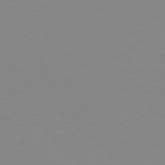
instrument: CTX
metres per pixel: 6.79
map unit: Hpe
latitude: 78.2901
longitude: -176.3089
